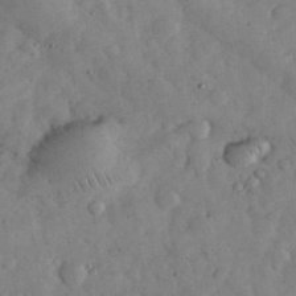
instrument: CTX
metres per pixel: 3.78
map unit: eHh
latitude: 34.2522
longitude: -69.4804
